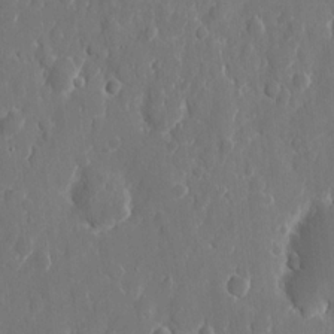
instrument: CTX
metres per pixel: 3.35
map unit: eHh
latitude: 10.8380
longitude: -71.1025
